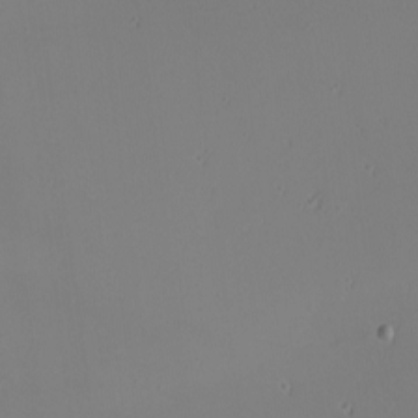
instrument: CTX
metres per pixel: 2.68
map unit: eHh
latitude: -6.7274
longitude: -80.8380
